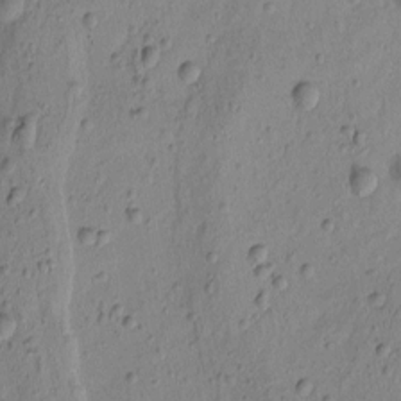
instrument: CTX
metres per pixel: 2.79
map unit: Htu
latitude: -3.7288
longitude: 171.8800
